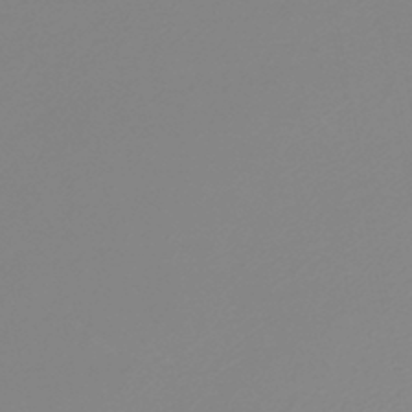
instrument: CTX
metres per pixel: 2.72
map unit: lHb
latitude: -44.5007
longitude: 54.9353
